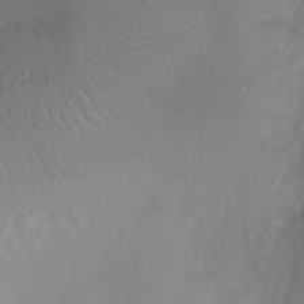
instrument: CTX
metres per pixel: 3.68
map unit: Ht
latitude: -9.3132
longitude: -20.1956
